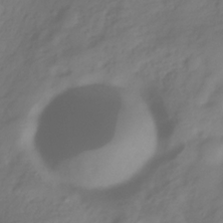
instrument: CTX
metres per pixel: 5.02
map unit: Hve
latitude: -31.2754
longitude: 89.6722
